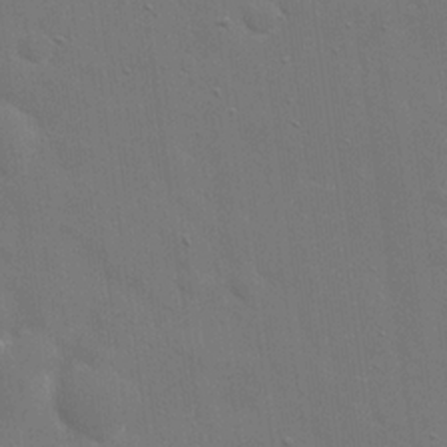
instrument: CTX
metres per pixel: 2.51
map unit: eHh
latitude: 19.9717
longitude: -67.1403
